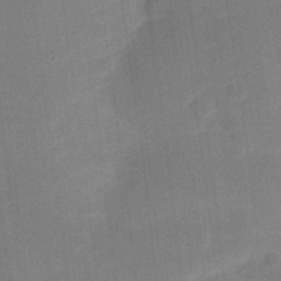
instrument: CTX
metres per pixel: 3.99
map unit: Nhu
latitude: 23.9906
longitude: -73.0648
